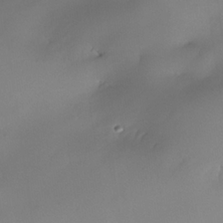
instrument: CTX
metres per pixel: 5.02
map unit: Nhe
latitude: -35.0486
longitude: -144.5168
